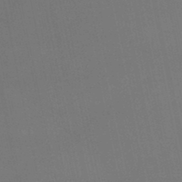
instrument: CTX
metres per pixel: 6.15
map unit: lHb
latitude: -46.8030
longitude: 58.7841
